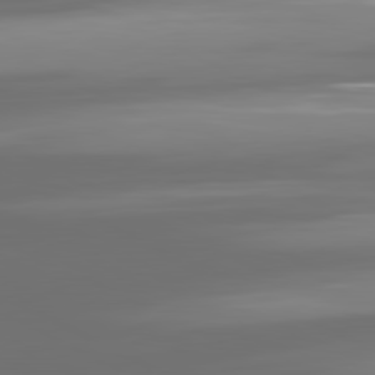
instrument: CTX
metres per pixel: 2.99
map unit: lApd
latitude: 81.1592
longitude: -138.5357
